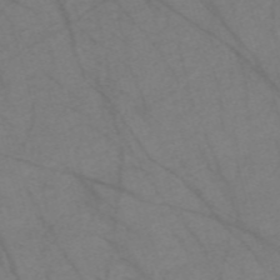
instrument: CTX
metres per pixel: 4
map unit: Nve
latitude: -58.7841
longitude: 64.3118
